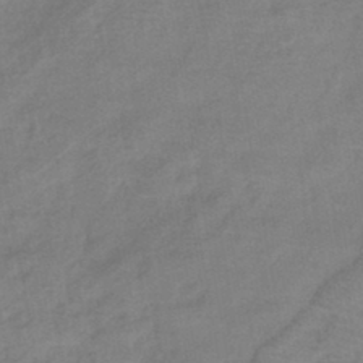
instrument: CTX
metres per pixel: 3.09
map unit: HNhu
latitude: -42.1227
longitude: 90.0472
